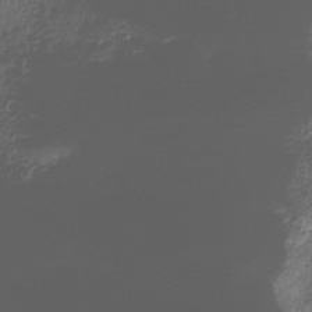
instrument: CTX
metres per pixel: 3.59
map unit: Hve
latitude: -31.3132
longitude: 94.5762
